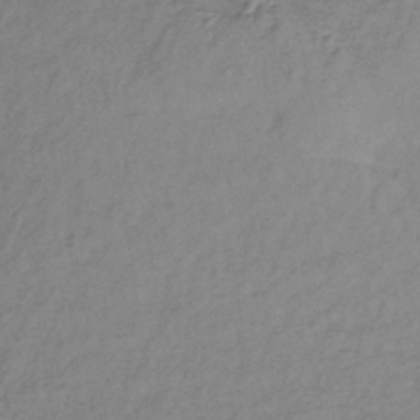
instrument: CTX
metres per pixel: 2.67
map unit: lHb
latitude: -36.9730
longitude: 71.8989
